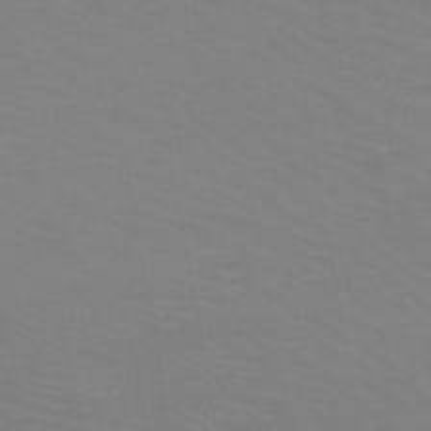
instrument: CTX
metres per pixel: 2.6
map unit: HNb
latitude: -48.5763
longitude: -46.2334
